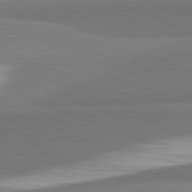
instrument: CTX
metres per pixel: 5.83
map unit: lApd
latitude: 82.2144
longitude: 152.9352
